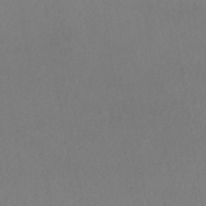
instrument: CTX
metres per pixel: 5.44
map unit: HNhu
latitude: -43.8233
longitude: 94.6518
